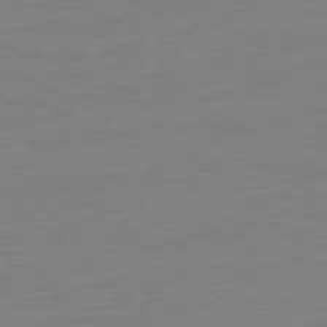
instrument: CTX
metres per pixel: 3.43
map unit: Ap
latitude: -77.7856
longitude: -80.9514
